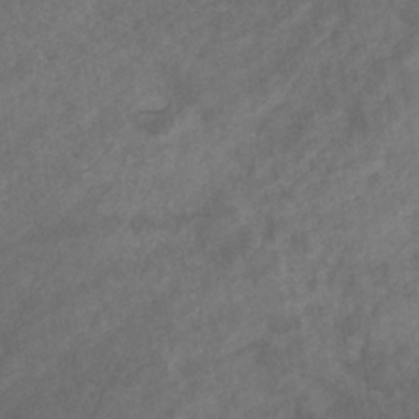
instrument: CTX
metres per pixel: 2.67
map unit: eHb
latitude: -32.6519
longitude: 71.7100
